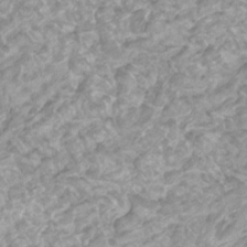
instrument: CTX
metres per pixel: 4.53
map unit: HNhu
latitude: 3.6127
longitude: -2.8380
